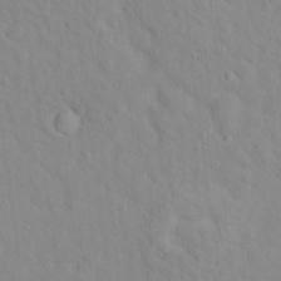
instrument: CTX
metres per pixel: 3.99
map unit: Hto
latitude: 16.9703
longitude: -36.2901
